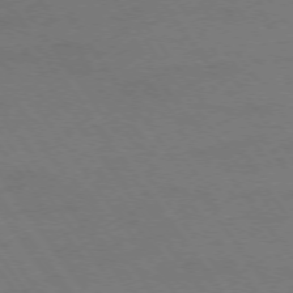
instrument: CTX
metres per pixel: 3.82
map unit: Ap
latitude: -75.8990
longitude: -65.3860
